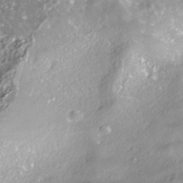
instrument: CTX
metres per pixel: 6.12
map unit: ANa
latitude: -38.1417
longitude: 97.5210
